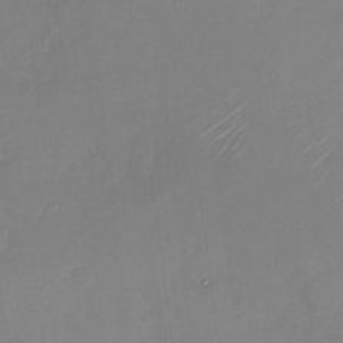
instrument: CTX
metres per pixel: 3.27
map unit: Nhu
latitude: -28.3117
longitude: -68.9514
